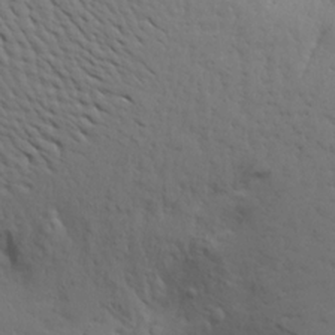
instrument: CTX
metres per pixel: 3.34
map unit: Aa
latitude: 15.1215
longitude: -141.1970
